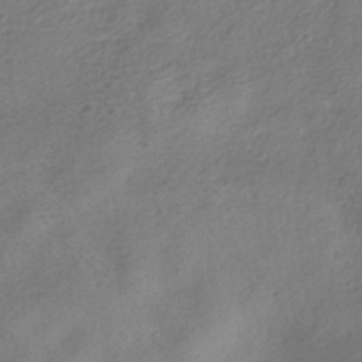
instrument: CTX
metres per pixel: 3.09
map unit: HNhu
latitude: -40.1039
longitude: 104.4251
